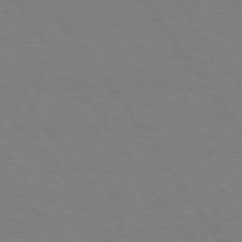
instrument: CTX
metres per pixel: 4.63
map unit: Hpe
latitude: 74.5735
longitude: -140.7057
